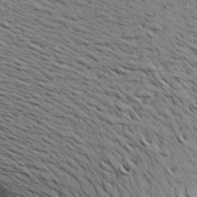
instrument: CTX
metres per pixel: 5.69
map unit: Aa
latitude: 22.1011
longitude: -144.5734
